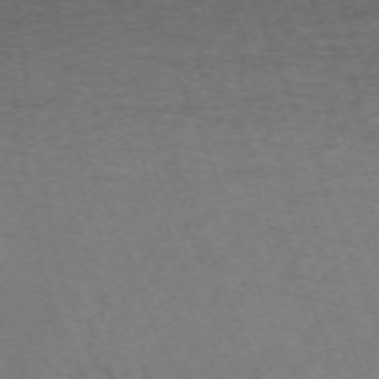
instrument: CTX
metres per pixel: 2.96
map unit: Nhu
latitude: -68.2739
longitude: 37.9178
